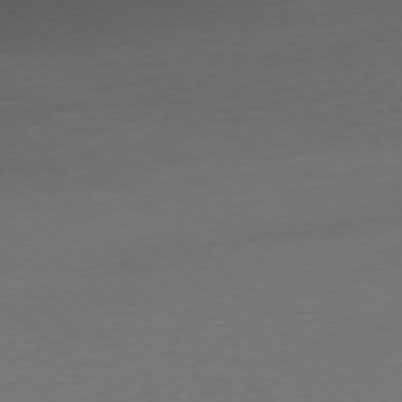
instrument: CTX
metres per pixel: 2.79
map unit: Ap
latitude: -77.5210
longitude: -70.0822
